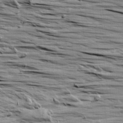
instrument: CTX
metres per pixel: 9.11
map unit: Aa
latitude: 9.2915
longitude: -140.3089
